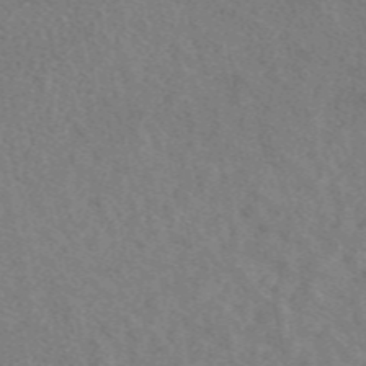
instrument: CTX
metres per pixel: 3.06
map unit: eAb
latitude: 48.5735
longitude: 117.0297
